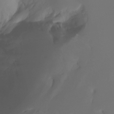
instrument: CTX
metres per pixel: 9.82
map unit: Ht
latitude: -7.5021
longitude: -30.0255
